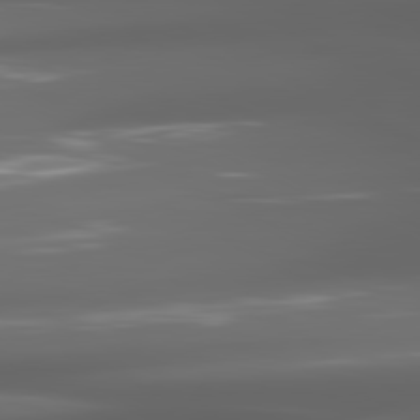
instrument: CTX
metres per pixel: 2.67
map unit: lApd
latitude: 80.8947
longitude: -140.1766
